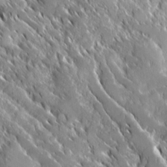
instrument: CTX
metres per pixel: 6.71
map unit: Ave
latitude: 16.7435
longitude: -130.1767
